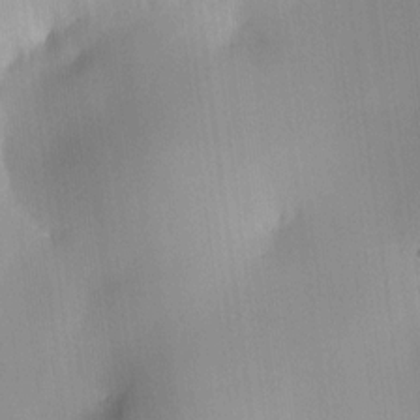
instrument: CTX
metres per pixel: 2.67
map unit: HNhu
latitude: 10.7813
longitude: 9.5210
